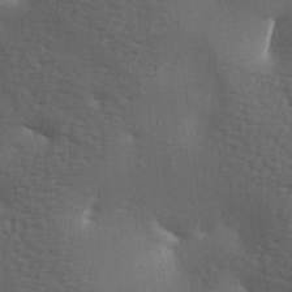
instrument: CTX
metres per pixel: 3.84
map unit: lAa
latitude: -7.6155
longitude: -125.2348
